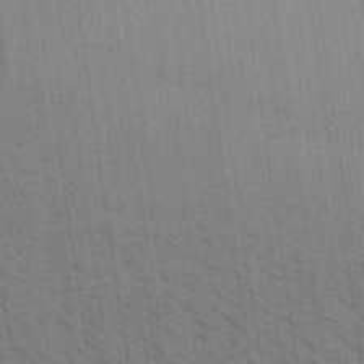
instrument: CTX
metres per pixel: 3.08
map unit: Aa
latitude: 31.5938
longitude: -139.6316
